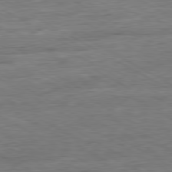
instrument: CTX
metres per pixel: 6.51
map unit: Ap
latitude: -80.8975
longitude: -78.2145
